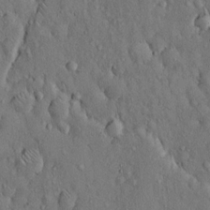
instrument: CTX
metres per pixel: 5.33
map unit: Hto
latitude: 14.1578
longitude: -58.2712
